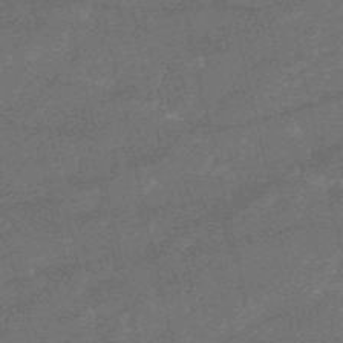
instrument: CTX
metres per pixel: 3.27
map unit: HNb
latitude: -52.5762
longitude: -40.6490
